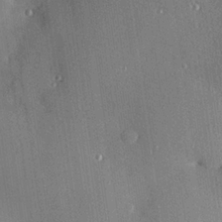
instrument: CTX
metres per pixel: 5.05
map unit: Hve
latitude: 26.1767
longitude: -90.3467
